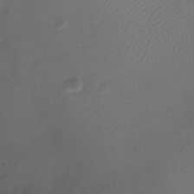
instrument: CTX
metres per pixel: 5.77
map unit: Ht
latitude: -3.6721
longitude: -18.5734
